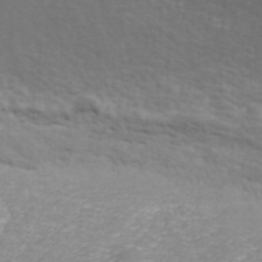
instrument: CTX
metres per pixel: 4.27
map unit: ANa
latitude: 41.5938
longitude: 28.2173
